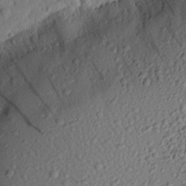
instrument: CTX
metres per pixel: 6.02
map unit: eHh
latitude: 25.4426
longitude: -77.9150
